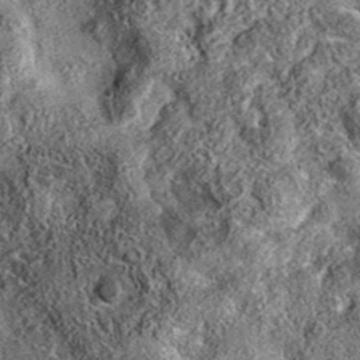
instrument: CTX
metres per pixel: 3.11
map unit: eAb
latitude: 36.3656
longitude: 108.2928
